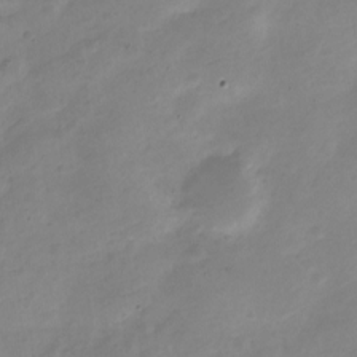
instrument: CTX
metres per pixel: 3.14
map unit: Nve
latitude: -23.1053
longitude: 105.6155
